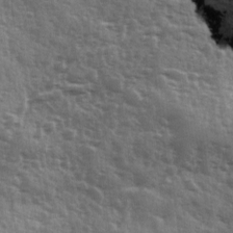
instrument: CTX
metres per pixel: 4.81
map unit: Ave
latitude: 12.4412
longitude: -103.1403
